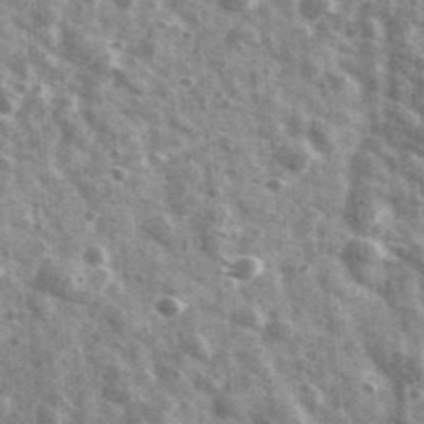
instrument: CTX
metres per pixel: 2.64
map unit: Ave
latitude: 41.7072
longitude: -106.5357
